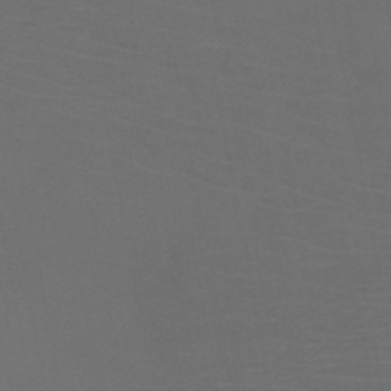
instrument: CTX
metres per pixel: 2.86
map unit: HNb
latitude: -50.5196
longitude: -44.1766
